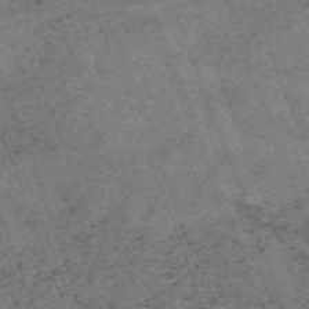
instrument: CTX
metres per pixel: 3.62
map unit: HNb
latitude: -54.9353
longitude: -48.2711
